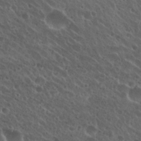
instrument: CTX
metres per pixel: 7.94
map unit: Nhu
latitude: 26.8002
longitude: -51.0269
